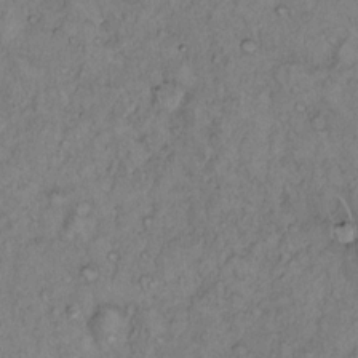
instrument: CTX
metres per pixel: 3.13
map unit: Hto
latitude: 13.4616
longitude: -56.9135
